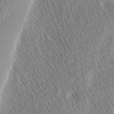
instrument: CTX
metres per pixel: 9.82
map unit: Ave
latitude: 1.5560
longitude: -115.0458
